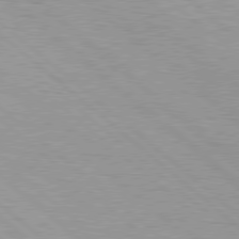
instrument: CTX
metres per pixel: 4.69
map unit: Hpe
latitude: 78.5735
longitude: -140.1388
